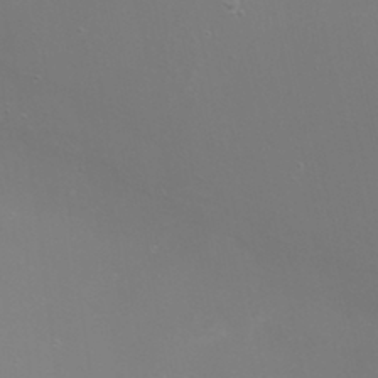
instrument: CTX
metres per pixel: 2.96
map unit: Nhu
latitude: -7.5966
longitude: -75.2537
